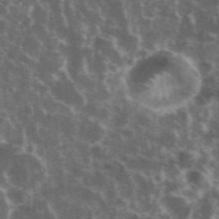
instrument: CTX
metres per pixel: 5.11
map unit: eHh
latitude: 34.9513
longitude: -59.9339
